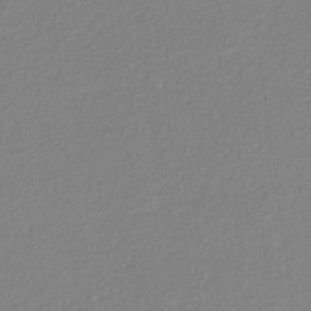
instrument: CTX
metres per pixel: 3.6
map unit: eHb
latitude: -30.4629
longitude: 62.7841
